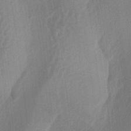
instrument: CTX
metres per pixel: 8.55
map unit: lAa
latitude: -5.5399
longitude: -129.0836
